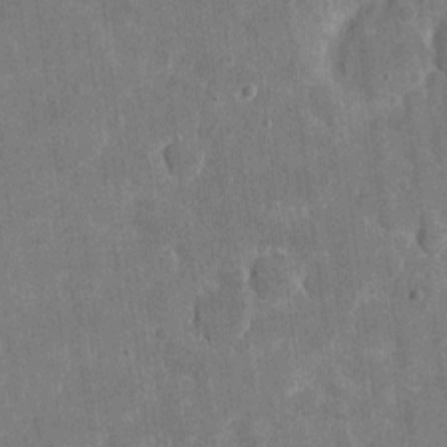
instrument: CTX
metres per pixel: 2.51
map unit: eHh
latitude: 5.3482
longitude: -67.4993
